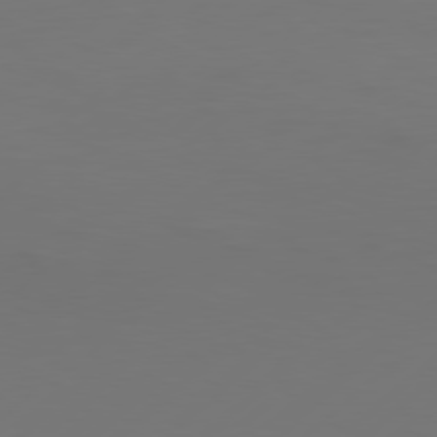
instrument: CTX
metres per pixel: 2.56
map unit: Hpe
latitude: 78.0633
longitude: -126.8002
